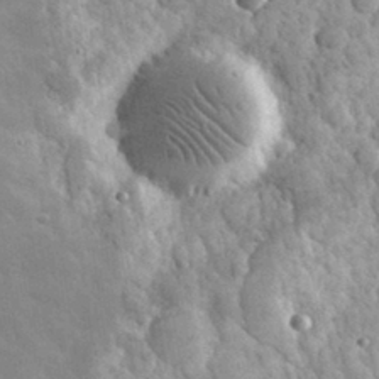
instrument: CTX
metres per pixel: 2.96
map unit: eHh
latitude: 32.2523
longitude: -70.0444
